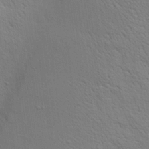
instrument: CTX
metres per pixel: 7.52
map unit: Ave
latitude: 20.6113
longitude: -140.4412
